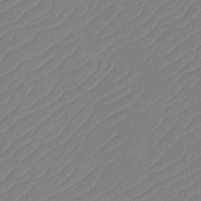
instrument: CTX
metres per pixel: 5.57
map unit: Htu
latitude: -14.0850
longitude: -49.6505
